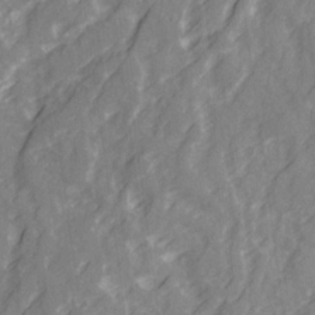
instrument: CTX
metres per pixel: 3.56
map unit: Ave
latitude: 20.9514
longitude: -132.1767
